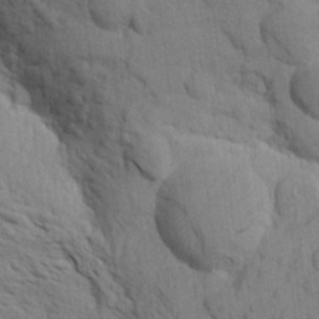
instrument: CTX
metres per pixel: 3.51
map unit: Aa
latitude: 19.9906
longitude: -149.5371
